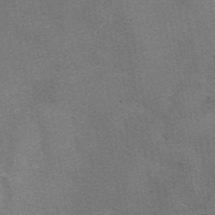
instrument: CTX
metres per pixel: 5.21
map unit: eAb
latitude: 42.2523
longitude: 106.6708
